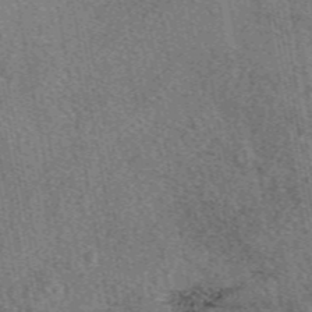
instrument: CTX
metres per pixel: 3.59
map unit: eAb
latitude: 48.9514
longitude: 111.9178
